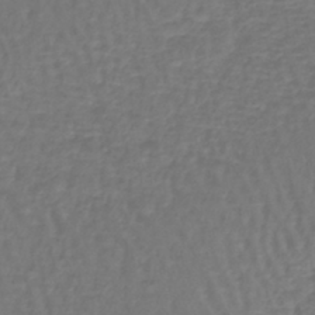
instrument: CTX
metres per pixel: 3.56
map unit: lHb
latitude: -42.8030
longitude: 65.1431
